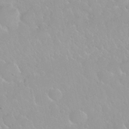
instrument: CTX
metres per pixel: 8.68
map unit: Nhu
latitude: 29.7827
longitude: -55.3104
